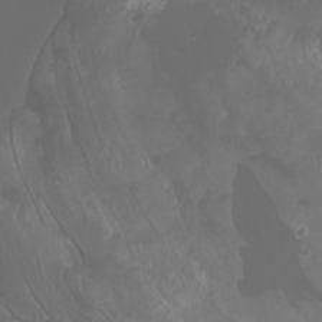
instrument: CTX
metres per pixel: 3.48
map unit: Htu
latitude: -5.1620
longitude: -73.9528
